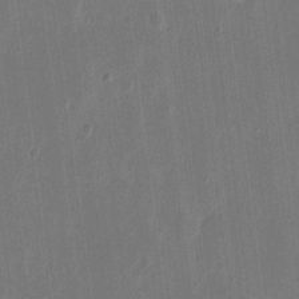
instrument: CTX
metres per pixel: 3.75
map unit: eHh
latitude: 14.8947
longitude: -69.5938
